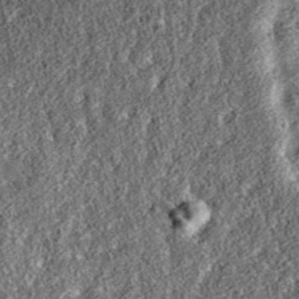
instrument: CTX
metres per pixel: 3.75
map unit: eAb
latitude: 36.1389
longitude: 108.2550
